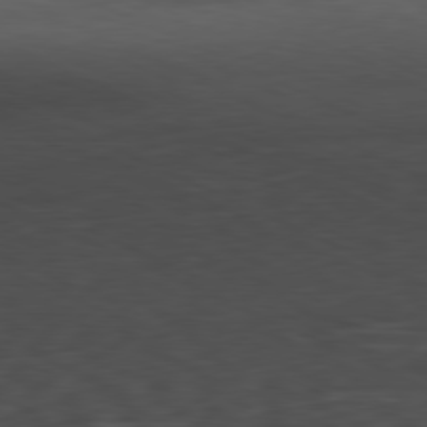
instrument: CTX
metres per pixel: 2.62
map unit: Ap
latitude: -81.2565
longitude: -68.3467
